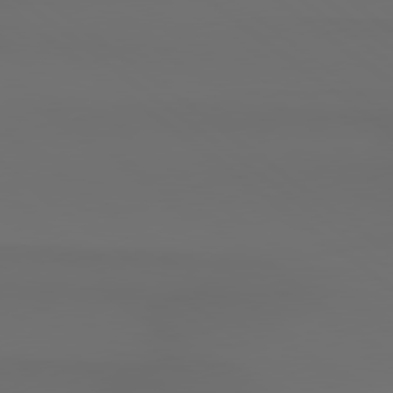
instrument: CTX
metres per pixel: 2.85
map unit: Hpe
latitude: 78.6302
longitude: -134.2144
